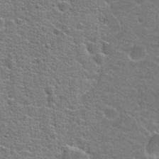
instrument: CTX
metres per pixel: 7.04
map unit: Hto
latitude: 21.8206
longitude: -43.9339
